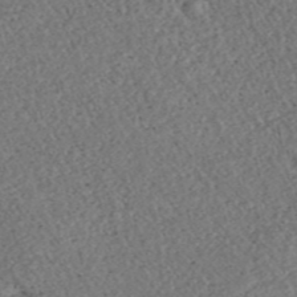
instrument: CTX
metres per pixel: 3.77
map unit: ANa
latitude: 39.9528
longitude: 18.8786
